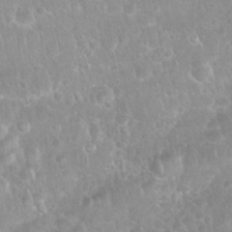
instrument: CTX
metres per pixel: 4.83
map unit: Nhu
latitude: 28.1389
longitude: -64.7624
